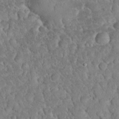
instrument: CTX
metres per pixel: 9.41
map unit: eHh
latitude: 33.3671
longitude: -64.8569
